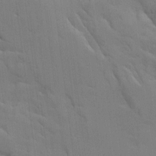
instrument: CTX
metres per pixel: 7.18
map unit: Ave
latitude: 9.5938
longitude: -102.7057
